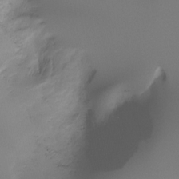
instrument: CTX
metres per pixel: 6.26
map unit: Ht
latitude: -17.1998
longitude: -46.1011
